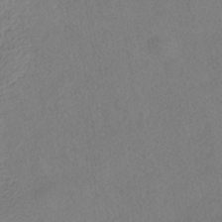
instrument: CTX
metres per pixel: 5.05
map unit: HNhu
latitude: -40.0850
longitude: 102.2740
